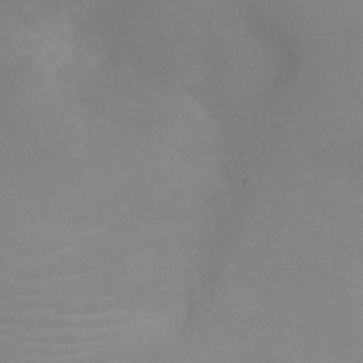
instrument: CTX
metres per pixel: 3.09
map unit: Ht
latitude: -4.6140
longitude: -18.9891
